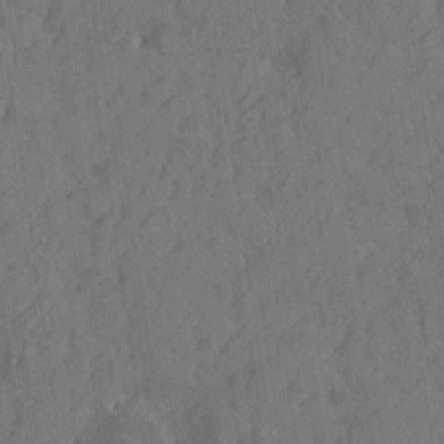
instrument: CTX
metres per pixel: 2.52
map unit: Htu
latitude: -4.9352
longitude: -177.4804
